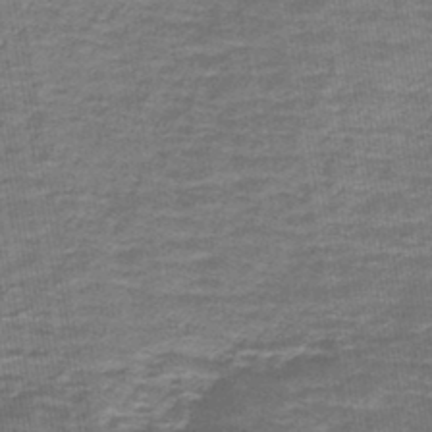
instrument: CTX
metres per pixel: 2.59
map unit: lHb
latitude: -43.7288
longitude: 55.5210
